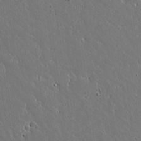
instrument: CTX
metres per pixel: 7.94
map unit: lAvf
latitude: 16.4034
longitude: -127.4427
